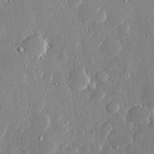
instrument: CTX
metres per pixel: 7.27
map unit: Hve
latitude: 28.6868
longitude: -91.1970
